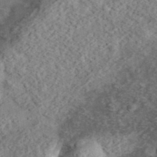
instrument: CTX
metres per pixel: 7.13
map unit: eHh
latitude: 37.0648
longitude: -79.7261
